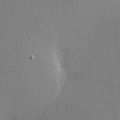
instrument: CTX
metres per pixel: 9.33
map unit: Nhu
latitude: 0.5357
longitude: -78.1389
